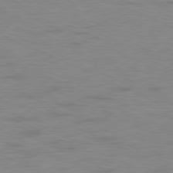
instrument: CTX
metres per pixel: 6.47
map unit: Ap
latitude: -78.5762
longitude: -73.4616
